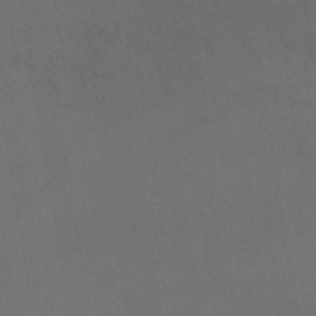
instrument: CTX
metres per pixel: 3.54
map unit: lHb
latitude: -45.6722
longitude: 66.4629
